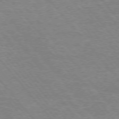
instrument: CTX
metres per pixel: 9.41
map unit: Hpe
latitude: -76.4629
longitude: -13.6316
